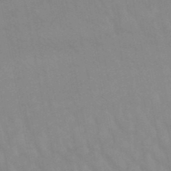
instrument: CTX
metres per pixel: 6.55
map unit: lHb
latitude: -48.1984
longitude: 75.6722
